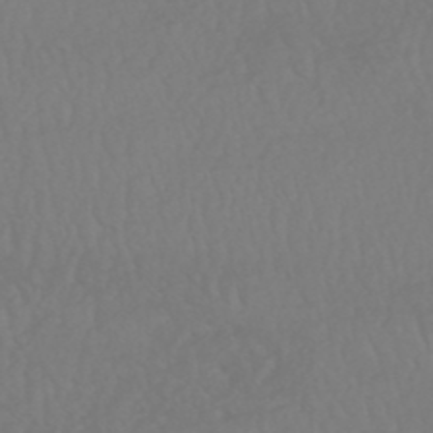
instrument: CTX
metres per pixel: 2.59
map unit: HNhu
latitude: -48.8030
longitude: 101.2564
